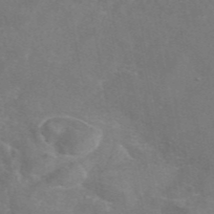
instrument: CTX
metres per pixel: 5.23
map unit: eAb
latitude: 46.9136
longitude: 117.2186
